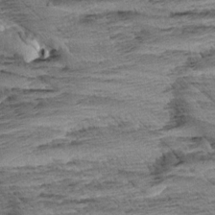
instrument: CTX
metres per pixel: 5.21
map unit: Aa
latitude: 8.2523
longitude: -137.2915
